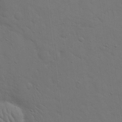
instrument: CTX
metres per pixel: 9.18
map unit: eHh
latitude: 19.3481
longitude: -63.2726
